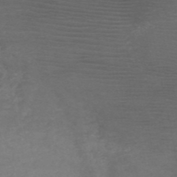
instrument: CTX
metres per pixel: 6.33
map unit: HNb
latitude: -49.5399
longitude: -43.5371
